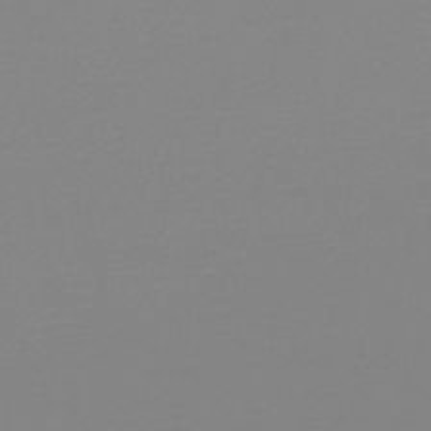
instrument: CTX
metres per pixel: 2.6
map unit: lHb
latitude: -48.1606
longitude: 65.6533
